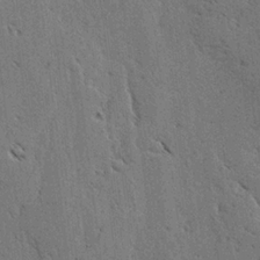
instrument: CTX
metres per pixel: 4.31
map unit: lAvf
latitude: -4.2739
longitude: -112.8758
